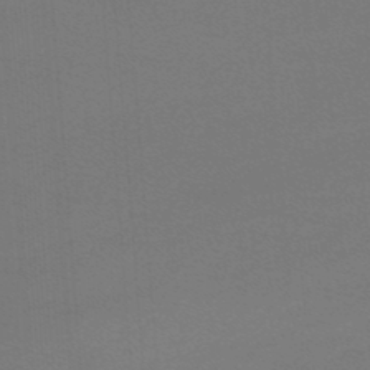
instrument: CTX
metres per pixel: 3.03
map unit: lHb
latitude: -47.2943
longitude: 64.1984
